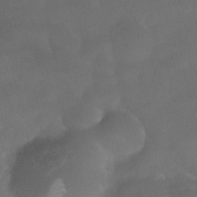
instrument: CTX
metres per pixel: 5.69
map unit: Nhe
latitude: -38.9542
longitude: -118.6679
